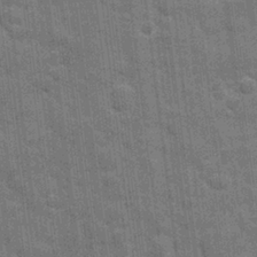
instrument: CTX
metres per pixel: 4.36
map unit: eHh
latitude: 7.8205
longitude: -74.6113
